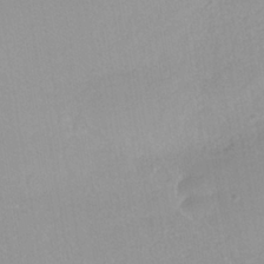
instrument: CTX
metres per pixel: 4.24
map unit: HNhu
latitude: -40.4440
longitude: 95.4076
